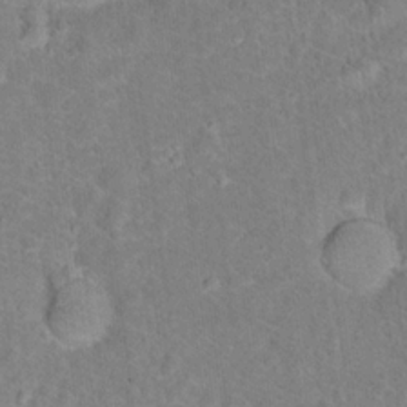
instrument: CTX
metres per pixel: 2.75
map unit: Hto
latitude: 17.6505
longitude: -43.3860
